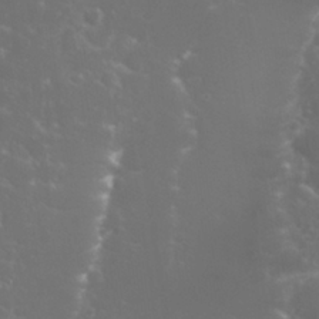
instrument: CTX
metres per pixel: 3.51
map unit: Nhu
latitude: 27.6127
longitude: -60.5923
